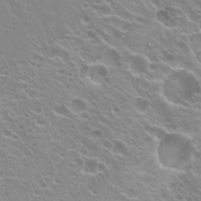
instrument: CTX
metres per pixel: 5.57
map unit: Hto
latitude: 20.7435
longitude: -33.6694
